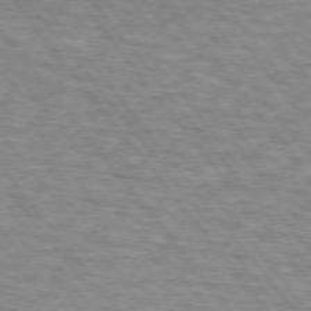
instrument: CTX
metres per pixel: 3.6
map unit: lApd
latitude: 73.3860
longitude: -71.7449
